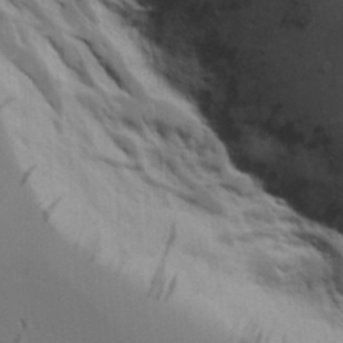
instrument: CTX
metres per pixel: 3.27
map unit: Aa
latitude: 19.8772
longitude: -126.0633
